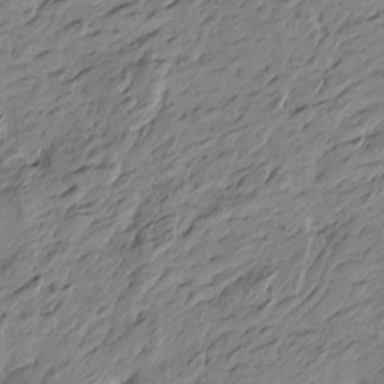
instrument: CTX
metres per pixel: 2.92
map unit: Htu
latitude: -4.7463
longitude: -178.2523
